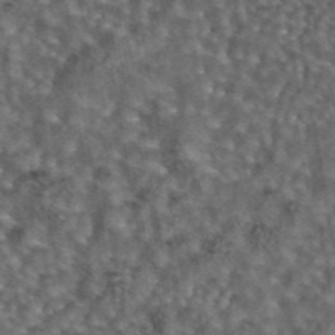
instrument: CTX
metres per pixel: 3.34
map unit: eAb
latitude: 43.9339
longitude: 107.3321
